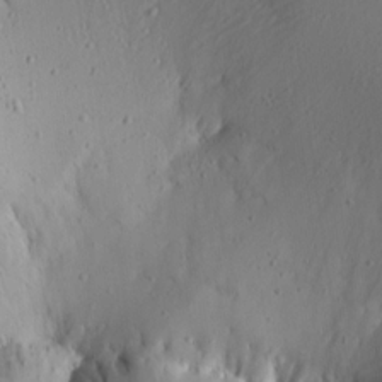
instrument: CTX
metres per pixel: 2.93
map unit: Aa
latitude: 15.1404
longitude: -140.7435
